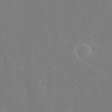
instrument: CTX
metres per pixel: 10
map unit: eHh
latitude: 14.0255
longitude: -72.1578
